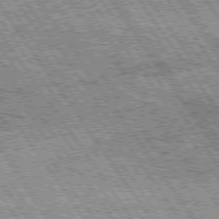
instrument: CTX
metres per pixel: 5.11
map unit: Hpe
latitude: 74.6679
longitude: -153.8395
